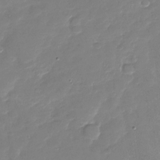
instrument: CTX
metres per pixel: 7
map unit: Nhu
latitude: -27.5399
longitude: -61.8961
